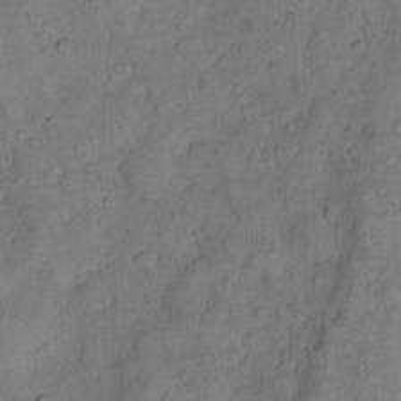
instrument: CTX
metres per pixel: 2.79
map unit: Nhu
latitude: 7.9150
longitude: -24.5545
